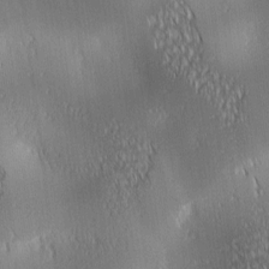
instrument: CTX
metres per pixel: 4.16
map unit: lAa
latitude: 1.0269
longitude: -116.4790
